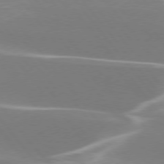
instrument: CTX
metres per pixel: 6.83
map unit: lApd
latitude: 75.6316
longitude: -62.7624
